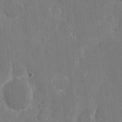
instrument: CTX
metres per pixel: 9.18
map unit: eHh
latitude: 8.7246
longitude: -68.1011
